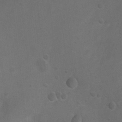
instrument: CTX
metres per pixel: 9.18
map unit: Ht
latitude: 4.4979
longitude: -29.3670
